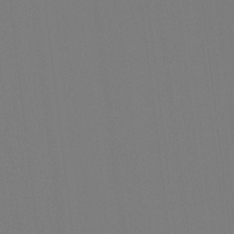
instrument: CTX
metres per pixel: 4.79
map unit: Hto
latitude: -7.8611
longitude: -50.1577
